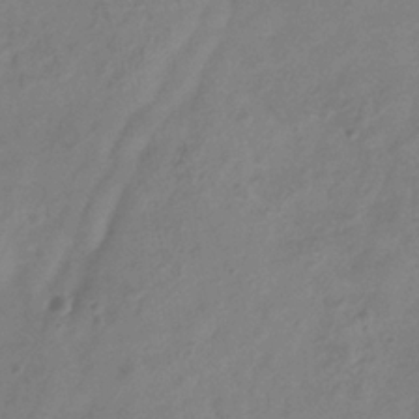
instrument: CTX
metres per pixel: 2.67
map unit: Hve
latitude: -33.6344
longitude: 90.2551
